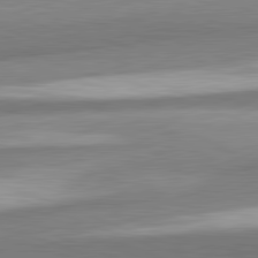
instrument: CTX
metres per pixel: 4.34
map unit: lApd
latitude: 82.1577
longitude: 179.5966
